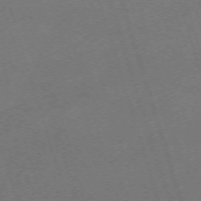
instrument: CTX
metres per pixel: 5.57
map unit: Nhu
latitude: -68.1605
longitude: 37.0675
